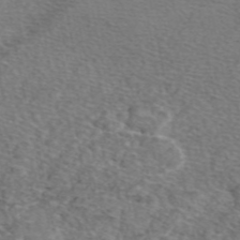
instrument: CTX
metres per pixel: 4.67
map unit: eAb
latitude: 49.5560
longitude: 111.2753
